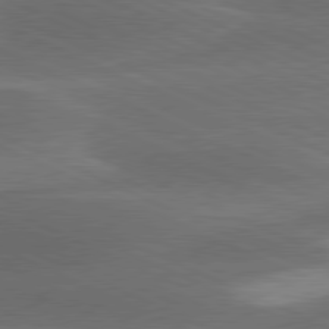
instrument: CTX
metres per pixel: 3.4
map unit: lApd
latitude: 80.2333
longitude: -83.4993
